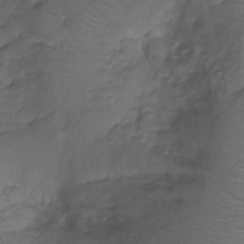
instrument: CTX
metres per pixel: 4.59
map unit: Nhu
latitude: -8.5574
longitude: -67.1403
